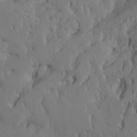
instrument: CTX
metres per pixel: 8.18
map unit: Htu
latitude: -6.9352
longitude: -66.6679
